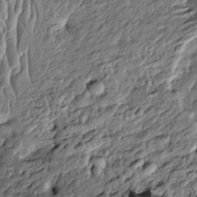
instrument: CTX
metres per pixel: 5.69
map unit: Htu
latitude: -5.7288
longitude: 157.6155
